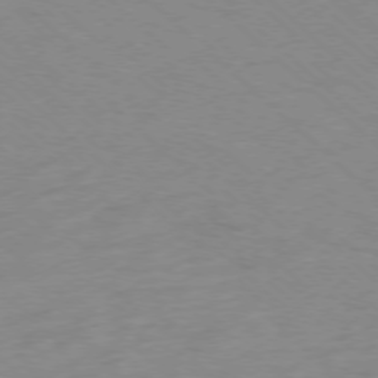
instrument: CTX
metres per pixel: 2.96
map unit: Ap
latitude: -77.1998
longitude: -77.6505
